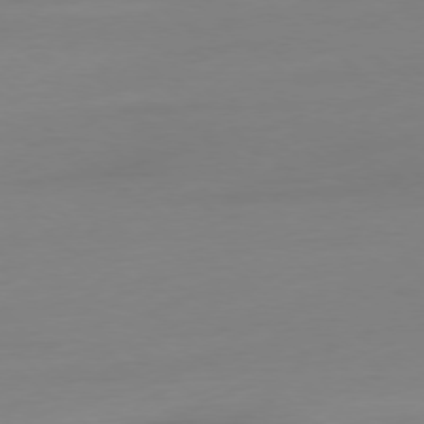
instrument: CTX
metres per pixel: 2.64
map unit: Ap
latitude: -78.4062
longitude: -66.5734
